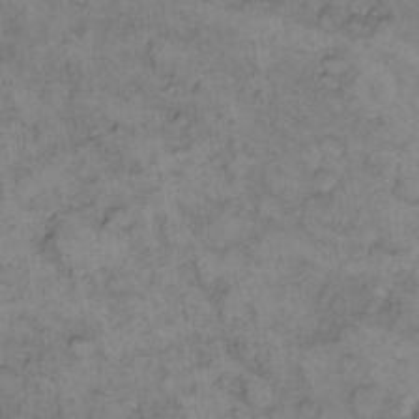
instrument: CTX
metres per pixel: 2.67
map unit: eHh
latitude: 11.9717
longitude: -63.6694
